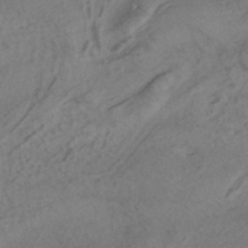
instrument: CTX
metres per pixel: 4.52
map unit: HNhu
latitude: -40.3306
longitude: 99.1809
